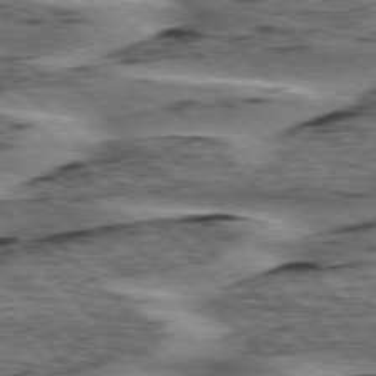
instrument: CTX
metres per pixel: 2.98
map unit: lApd
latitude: 76.5168
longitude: -78.3468
